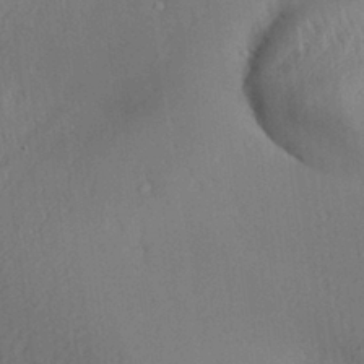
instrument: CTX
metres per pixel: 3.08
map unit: Aa
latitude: 27.9150
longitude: -137.1026
